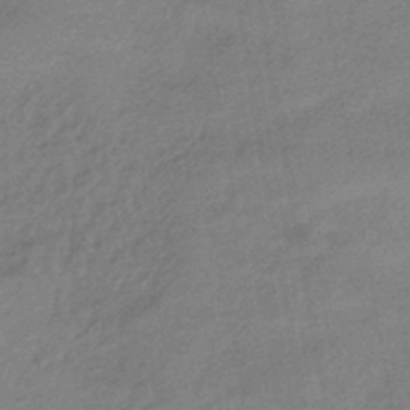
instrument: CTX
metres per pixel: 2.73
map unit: HNhu
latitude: -42.1416
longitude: 90.2740
